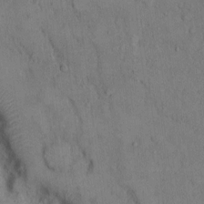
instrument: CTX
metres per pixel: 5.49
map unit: Hto
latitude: 8.0822
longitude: -60.2711
